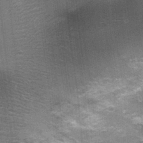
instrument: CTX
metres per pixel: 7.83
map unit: Nhu
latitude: 2.5923
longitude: -17.2537
